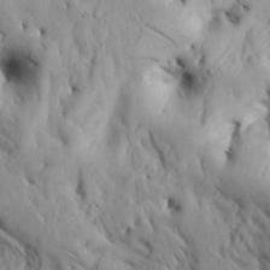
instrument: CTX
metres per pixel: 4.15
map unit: Nhu
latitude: 27.6883
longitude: -72.0633
